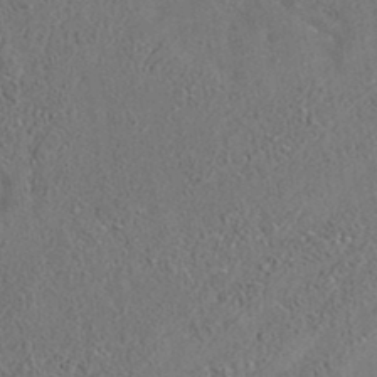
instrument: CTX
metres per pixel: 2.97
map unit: eAb
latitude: 35.5938
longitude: 111.2942
